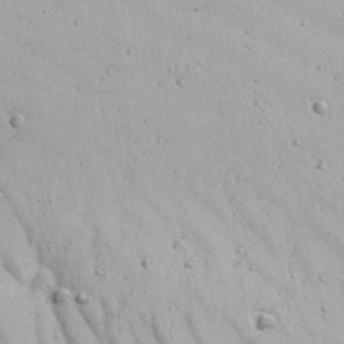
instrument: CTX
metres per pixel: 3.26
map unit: Ave
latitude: 22.3845
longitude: -137.2159
